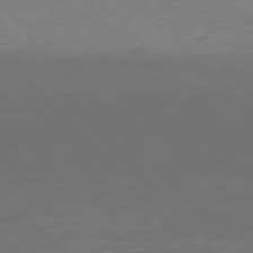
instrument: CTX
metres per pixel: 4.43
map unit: Hpe
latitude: 76.5923
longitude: -168.8569
